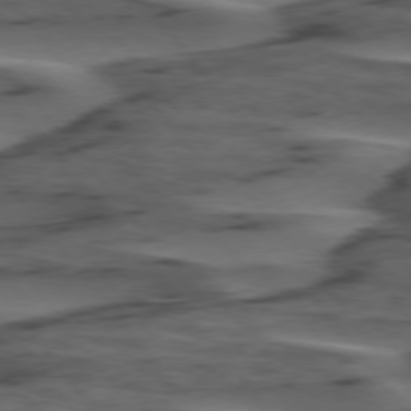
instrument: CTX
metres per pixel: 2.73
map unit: lApd
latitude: 75.7072
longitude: -70.9325
